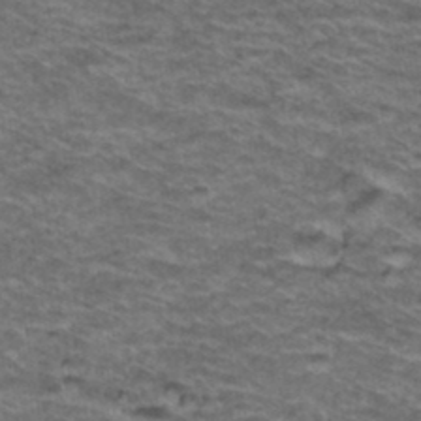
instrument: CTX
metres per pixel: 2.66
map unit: Hto
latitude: 37.8395
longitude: -43.7639
